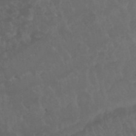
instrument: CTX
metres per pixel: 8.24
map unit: Nhu
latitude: 22.9514
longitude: -63.7072
